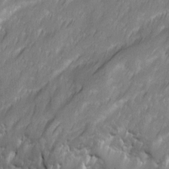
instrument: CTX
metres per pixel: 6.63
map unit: Ave
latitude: 16.2523
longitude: -135.0080
